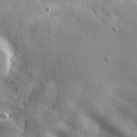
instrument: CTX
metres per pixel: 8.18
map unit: lHvf
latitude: 36.1578
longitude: -90.0255
